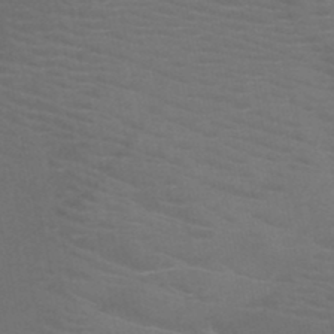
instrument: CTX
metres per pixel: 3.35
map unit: HNb
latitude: -46.9919
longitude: -44.6868
